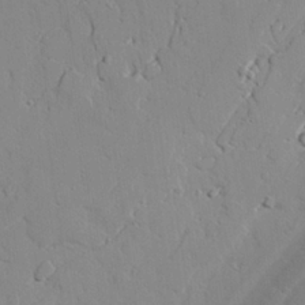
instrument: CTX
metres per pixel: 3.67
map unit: lAvf
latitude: 25.4048
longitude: -110.7813
